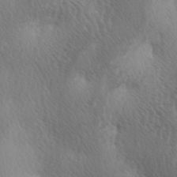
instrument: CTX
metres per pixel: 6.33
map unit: lAa
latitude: -3.9556
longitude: -125.9339
